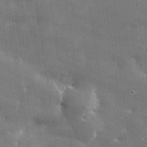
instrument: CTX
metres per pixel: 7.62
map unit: lHvf
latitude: 30.9325
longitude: -89.2726
